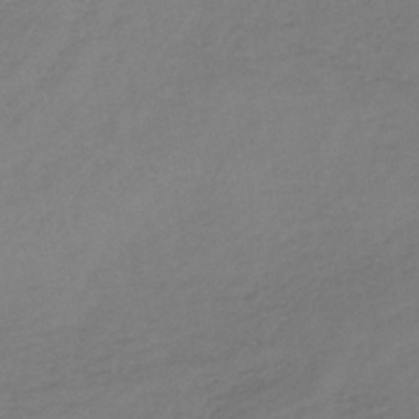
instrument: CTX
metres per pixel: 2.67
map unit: lHb
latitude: -38.1417
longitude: 70.8786
